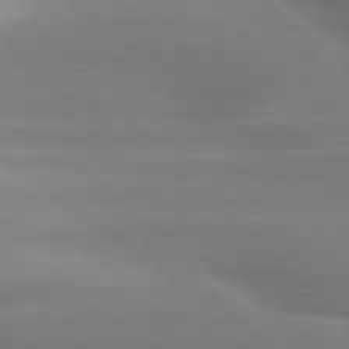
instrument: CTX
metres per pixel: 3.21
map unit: lApd
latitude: 79.6694
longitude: -118.6112
